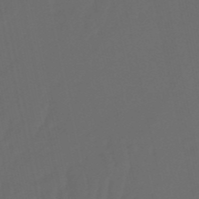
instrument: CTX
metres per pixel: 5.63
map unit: eHb
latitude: -50.9731
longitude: 76.5196
